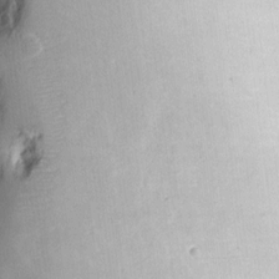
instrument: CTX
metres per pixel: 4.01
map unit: eHh
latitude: 8.2712
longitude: -75.1781
